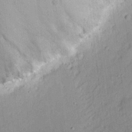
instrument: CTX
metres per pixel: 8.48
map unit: eHh
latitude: 21.0270
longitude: -71.1781
